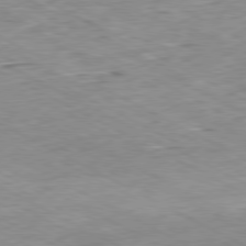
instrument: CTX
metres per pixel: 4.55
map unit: Ap
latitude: -80.6708
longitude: -80.3089
